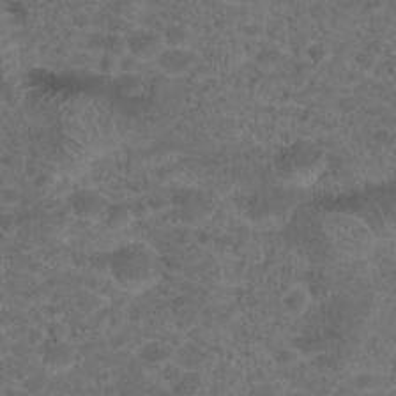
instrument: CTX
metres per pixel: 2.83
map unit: Hto
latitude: 19.2159
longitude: -39.1970
